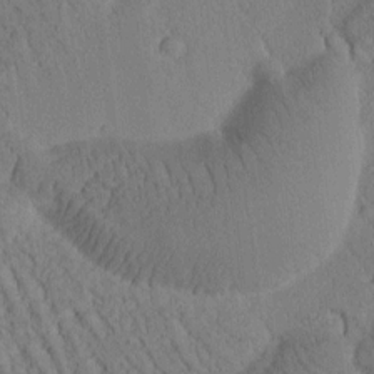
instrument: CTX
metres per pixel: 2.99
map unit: Htu
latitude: -1.2376
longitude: 172.5196
